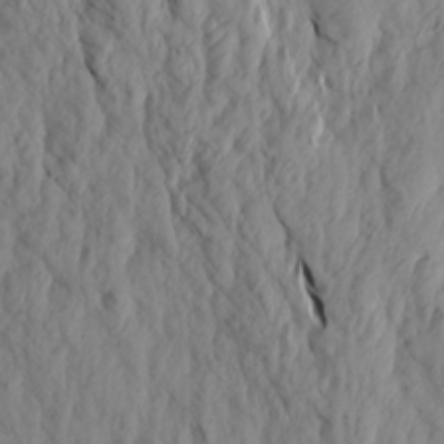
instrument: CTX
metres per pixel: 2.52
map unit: Aa
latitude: 18.5734
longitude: -146.3468
